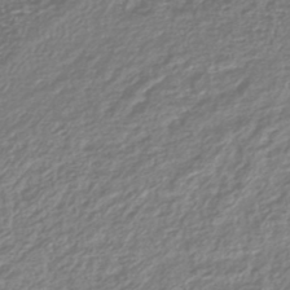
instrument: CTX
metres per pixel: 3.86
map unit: lHb
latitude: -42.2928
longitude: 69.2376
